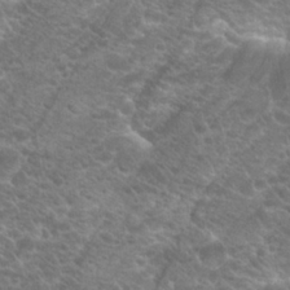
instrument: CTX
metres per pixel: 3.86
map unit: Hto
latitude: 20.9514
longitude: -37.4993
